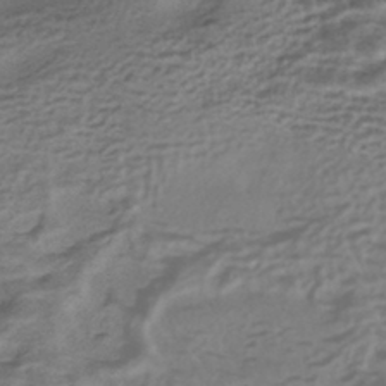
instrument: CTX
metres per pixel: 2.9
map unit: HNhu
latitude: -42.9919
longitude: 103.5399
